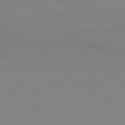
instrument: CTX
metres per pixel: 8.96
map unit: Ap
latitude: -78.7274
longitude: -84.7057
